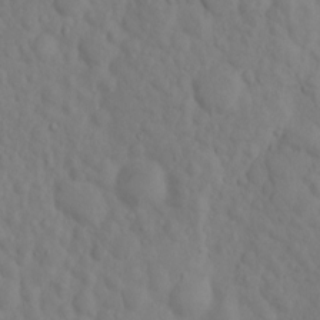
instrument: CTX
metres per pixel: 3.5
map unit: eHh
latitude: 1.1403
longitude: -56.3278
